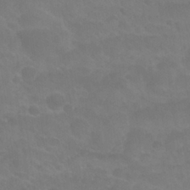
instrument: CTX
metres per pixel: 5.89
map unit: Nhu
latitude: 27.0648
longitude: -54.4412
